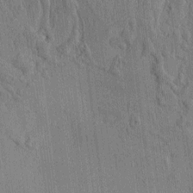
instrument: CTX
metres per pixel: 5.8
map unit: eHh
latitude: -3.8611
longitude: 14.7275
